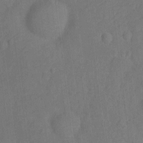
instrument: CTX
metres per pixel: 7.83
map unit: Ht
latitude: -11.7478
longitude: -24.8569
